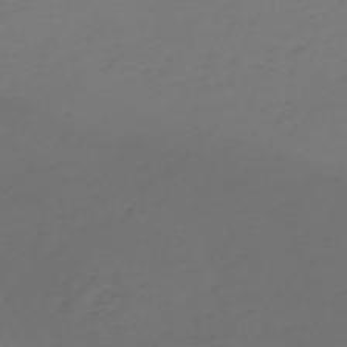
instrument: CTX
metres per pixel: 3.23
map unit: eHh
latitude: -54.9164
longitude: -91.6316
